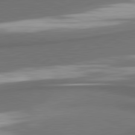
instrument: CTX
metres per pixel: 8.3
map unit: lApd
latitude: 81.3859
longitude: 174.8974
